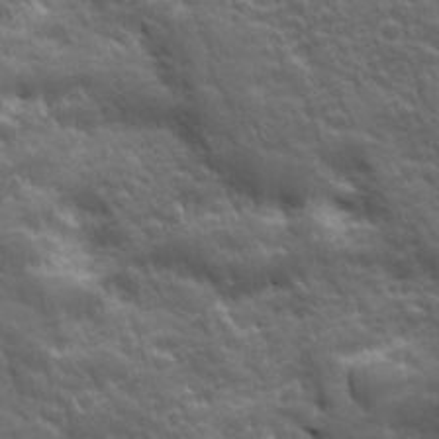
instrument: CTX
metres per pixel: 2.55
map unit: Ave
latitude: 19.2159
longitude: -133.4426
